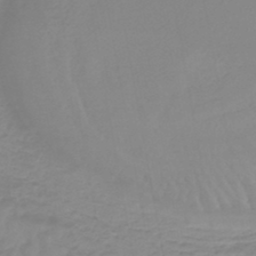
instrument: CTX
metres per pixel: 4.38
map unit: lHb
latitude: -44.9353
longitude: 66.2739
